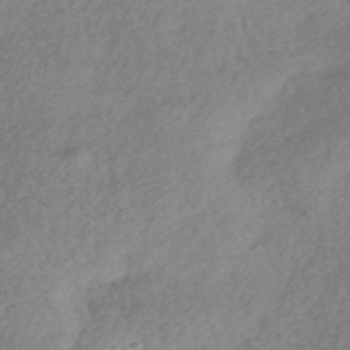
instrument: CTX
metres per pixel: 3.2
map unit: HNhu
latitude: -45.0486
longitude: 92.6518
